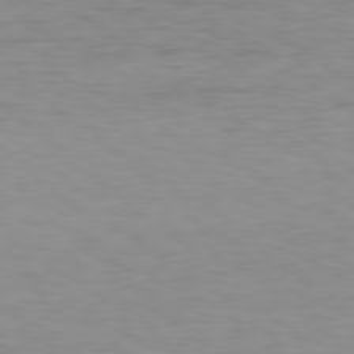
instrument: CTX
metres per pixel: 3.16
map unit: Hpe
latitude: 77.6316
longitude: -122.9703
